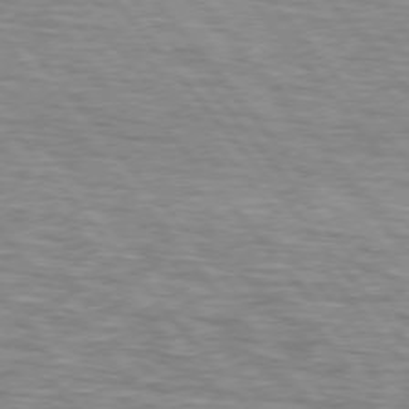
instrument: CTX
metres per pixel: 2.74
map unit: lApd
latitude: 75.7639
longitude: -81.9150
